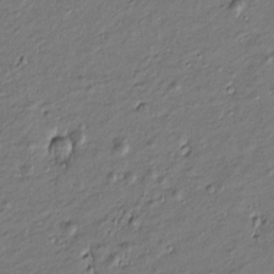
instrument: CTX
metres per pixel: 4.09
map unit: Htu
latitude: -7.2754
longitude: 177.0486
